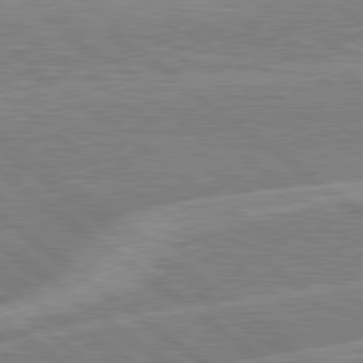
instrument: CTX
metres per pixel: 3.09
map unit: Hpe
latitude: 79.2537
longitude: -153.1026
